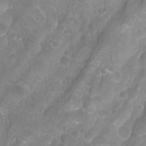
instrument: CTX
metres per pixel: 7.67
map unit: Aa
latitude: -9.3132
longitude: -72.0255
